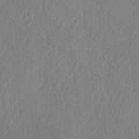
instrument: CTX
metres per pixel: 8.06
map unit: lAa
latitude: -5.5399
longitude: -129.3670
